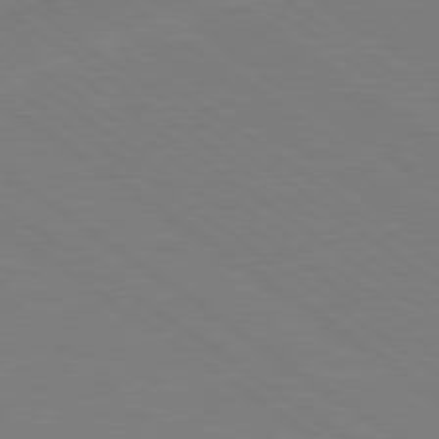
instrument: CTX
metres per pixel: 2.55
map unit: Hpe
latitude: 78.9892
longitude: -149.5182
